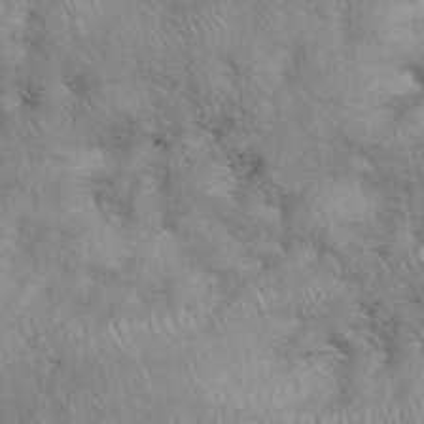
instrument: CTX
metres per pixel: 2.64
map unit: eHh
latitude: 38.9136
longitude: -57.5182
